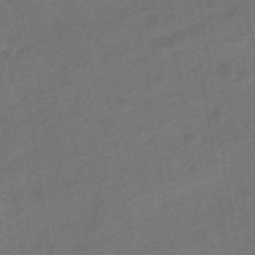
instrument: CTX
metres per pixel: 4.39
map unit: eHb
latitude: -36.0472
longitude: 79.2187
